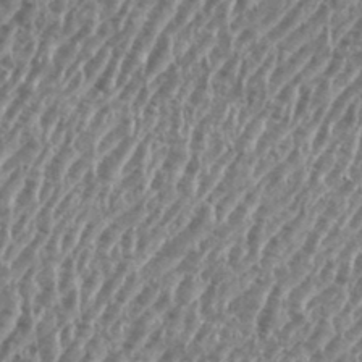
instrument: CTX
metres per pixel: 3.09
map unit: eHh
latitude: 35.6882
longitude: -134.8380
